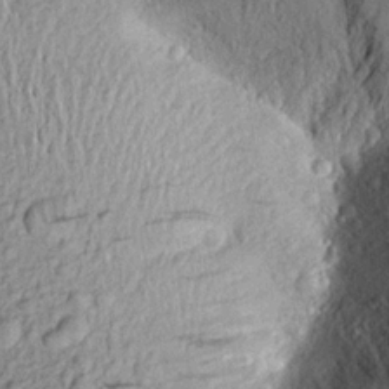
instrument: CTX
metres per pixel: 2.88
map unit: Aa
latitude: 18.1200
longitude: -147.4238
